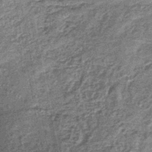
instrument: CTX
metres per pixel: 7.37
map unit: lHb
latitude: -38.2172
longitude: 64.8597
